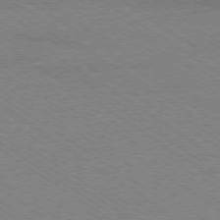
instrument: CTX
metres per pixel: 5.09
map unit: Ap
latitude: -78.7841
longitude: -85.2159
